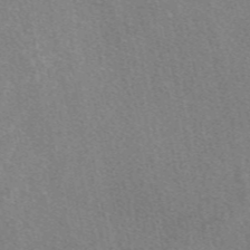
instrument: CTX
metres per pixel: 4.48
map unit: eAb
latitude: 47.7639
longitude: 118.6141
